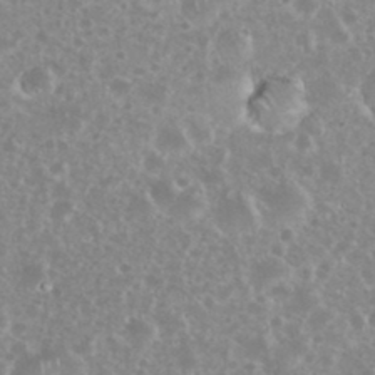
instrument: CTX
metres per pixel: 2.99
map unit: eHh
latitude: 35.0647
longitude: -61.6316
